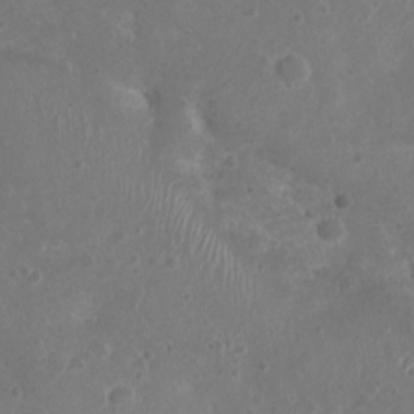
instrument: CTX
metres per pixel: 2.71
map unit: Nhu
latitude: 2.4223
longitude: -15.0648
